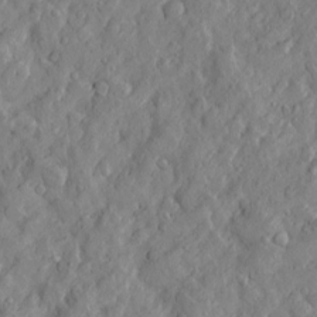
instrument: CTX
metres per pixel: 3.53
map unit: Htu
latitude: -3.7099
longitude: 158.5195
